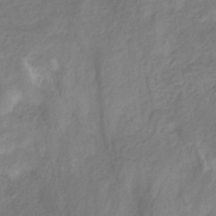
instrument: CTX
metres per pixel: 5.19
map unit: HNhu
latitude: -29.3132
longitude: 68.0850
